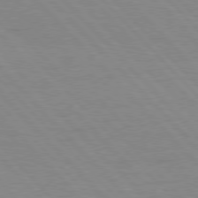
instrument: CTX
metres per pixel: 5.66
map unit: Hpe
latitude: 76.7246
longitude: -154.4412
